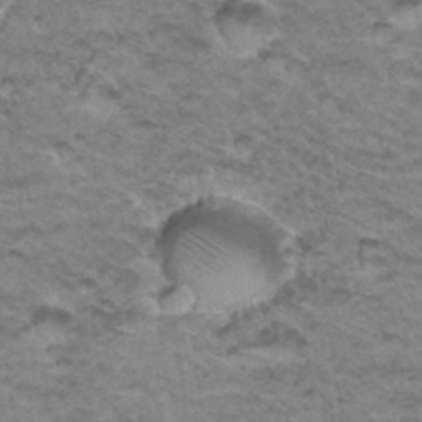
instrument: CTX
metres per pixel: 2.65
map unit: Hto
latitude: 34.8002
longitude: -47.4994
